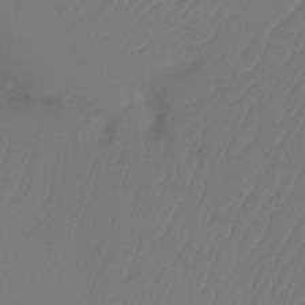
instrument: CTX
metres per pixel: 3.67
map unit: Ht
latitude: -14.5385
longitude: -49.8205
